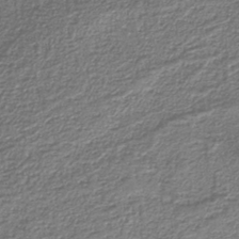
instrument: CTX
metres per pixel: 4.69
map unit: eAb
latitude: -38.5952
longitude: 52.5951
